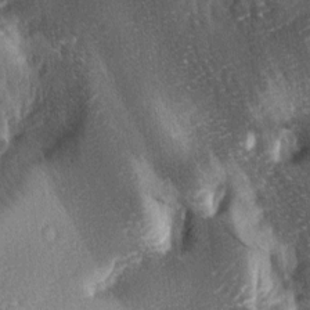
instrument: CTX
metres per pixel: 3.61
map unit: lAa
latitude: -4.5573
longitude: -127.3293
